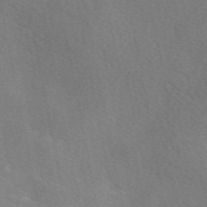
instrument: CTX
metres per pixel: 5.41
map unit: eAb
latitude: 49.7639
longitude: 118.4062
